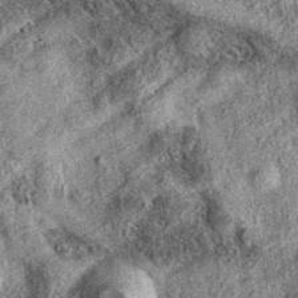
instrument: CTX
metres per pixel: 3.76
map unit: eAb
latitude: 37.8583
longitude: 109.2943
